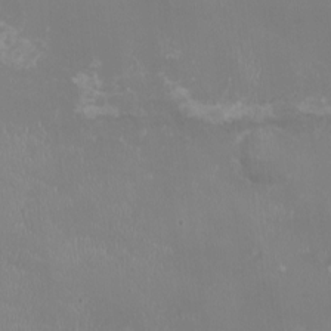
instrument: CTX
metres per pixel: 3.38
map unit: HNhu
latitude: -2.8219
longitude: -6.7057
